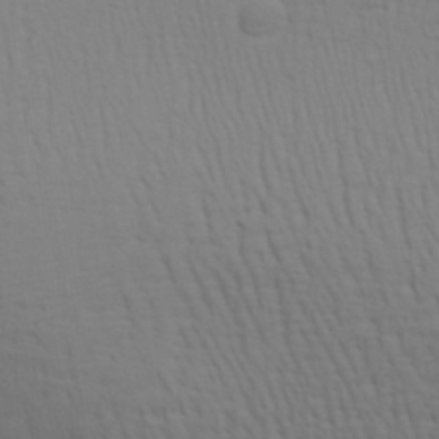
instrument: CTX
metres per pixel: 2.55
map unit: Aa
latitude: 28.5168
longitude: -139.1781
